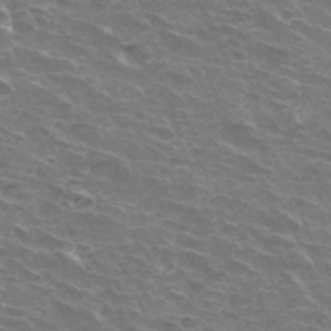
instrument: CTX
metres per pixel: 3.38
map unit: Hto
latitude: 32.9892
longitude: -43.2348
